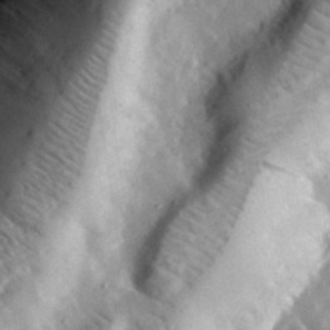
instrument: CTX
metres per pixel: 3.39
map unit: lHvf
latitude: 33.3104
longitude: -83.5560
